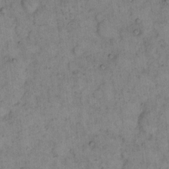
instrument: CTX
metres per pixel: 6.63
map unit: eHh
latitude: 15.4049
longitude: -65.0269
